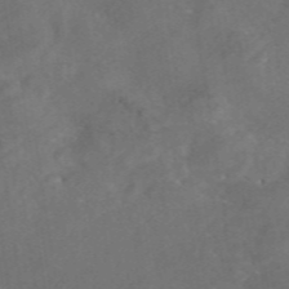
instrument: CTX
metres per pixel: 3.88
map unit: eAb
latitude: 46.6869
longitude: 127.2753
